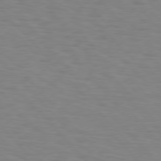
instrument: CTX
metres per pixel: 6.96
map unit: Hpe
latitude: 76.4223
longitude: -160.0444
